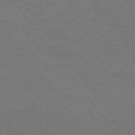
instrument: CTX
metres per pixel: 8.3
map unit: Ap
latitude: -74.5007
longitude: -69.9150
